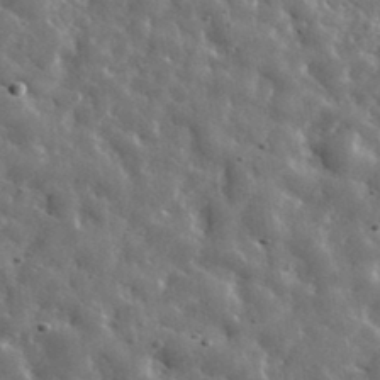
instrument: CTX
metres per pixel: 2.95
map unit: lHvf
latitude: 35.2537
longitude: -88.1578
